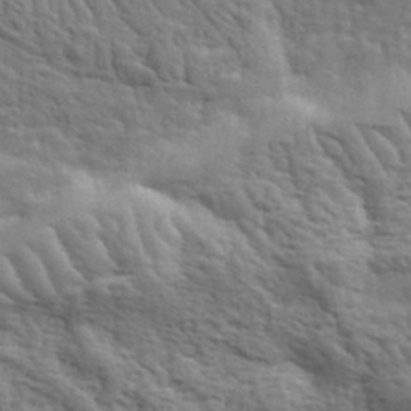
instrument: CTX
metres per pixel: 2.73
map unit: eHh
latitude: 37.3293
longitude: -82.2333
